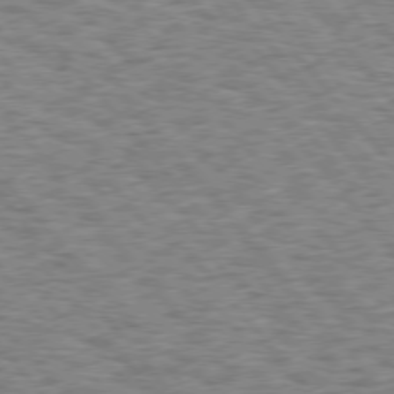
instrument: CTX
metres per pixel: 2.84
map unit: Hpe
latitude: 75.7639
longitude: -135.1592
